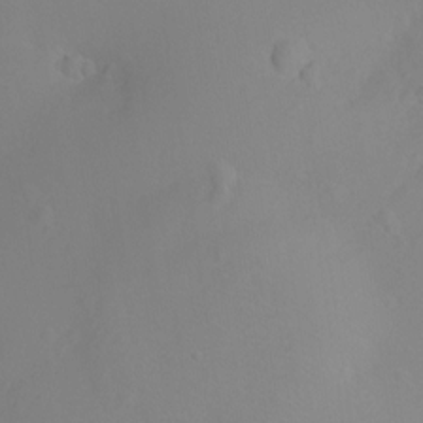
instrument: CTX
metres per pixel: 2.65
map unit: Ht
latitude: -9.1620
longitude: -23.6316
